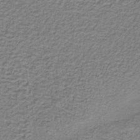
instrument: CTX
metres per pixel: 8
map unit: lHb
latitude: -36.2361
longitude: 59.1242
